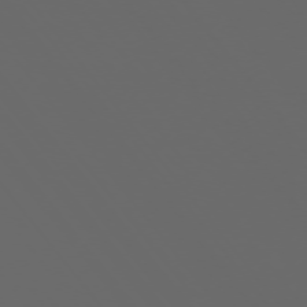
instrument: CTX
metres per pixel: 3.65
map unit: Ap
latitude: -76.1417
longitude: -75.0836
